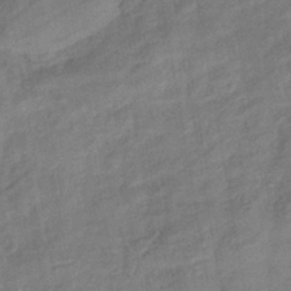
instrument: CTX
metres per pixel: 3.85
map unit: eHb
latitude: -42.7085
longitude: 83.5210
